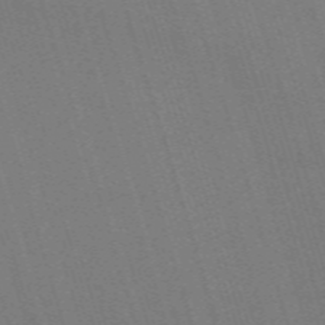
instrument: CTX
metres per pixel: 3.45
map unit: HNb
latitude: -53.5210
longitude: -42.6680
